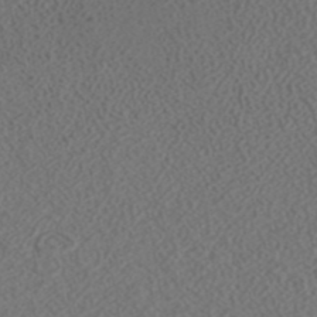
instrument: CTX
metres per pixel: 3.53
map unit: ANa
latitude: 41.4426
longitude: 27.1431
